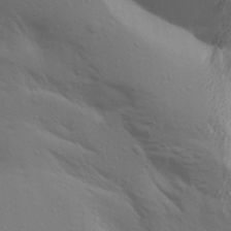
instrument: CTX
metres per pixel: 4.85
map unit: Aa
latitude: 15.9906
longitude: -145.5371
